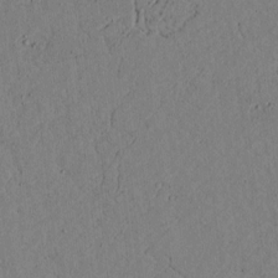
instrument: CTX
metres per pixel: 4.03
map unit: lAvf
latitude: 4.8380
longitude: 167.5588
